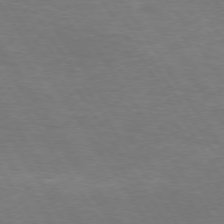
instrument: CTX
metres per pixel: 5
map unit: lApd
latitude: 74.1200
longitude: -74.4034
